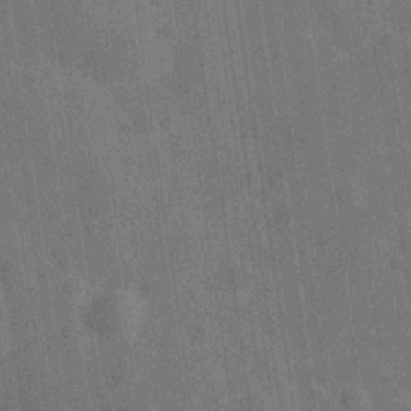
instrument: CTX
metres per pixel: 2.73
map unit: Hve
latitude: -29.1809
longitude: 92.2173
